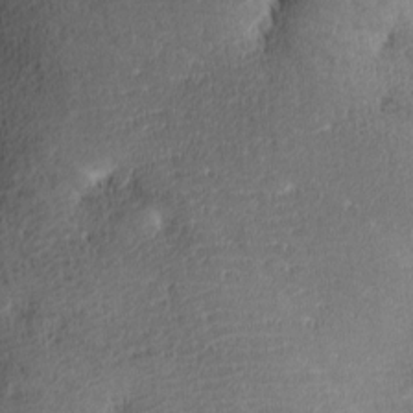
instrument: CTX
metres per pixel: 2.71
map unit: lAa
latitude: -9.7666
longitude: -124.9135
